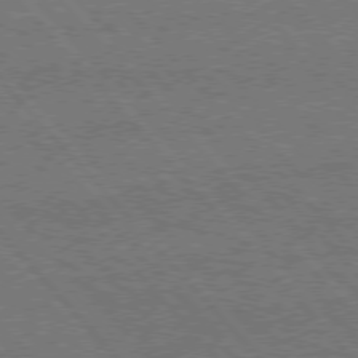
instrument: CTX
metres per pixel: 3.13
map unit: Hpe
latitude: 75.8583
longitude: -158.1011
